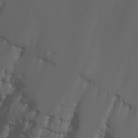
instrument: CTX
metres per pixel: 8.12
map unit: Nhu
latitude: -4.9919
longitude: -90.6679
